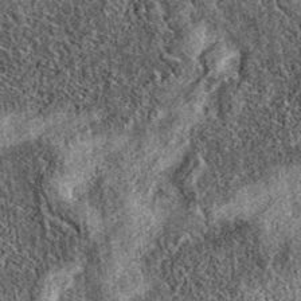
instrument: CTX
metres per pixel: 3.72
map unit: eAb
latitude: 36.8191
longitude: 109.1998
